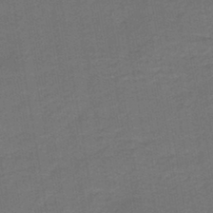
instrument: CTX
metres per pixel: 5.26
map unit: HNb
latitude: -43.7477
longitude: 51.6155
